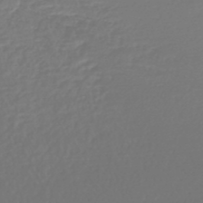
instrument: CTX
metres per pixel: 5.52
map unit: lHb
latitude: -45.9367
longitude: 61.5210
